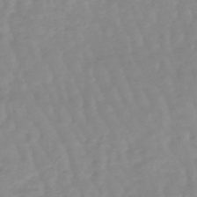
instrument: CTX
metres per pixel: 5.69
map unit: lHb
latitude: -48.1039
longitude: 78.5007
